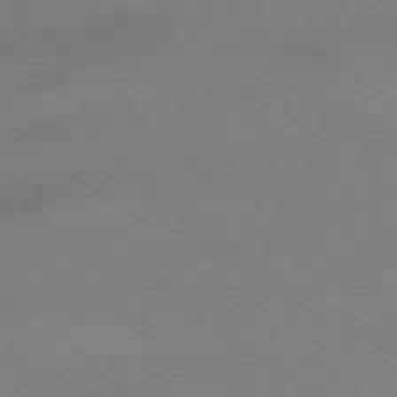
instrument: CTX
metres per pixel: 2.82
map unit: Hpe
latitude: -78.8408
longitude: -22.2145
